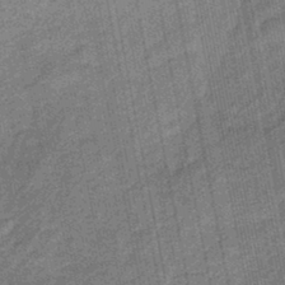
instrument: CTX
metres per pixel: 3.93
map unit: eHb
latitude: -43.5588
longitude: 87.2754
